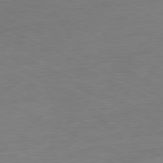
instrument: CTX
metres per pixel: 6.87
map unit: Ap
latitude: -80.4629
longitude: -93.0269
